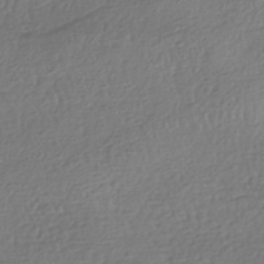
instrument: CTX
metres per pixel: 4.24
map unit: HNhu
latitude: -42.5573
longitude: 98.0661
